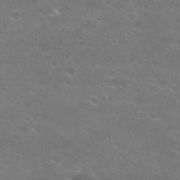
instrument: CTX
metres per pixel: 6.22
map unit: Hto
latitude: 28.1578
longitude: -47.4238
